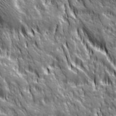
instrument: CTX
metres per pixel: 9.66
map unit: Ave
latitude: 20.3468
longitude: -134.8002
